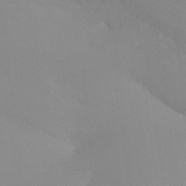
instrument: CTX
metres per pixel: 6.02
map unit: Ht
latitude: -13.5588
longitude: -50.5734
